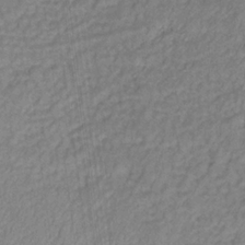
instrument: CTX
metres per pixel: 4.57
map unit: lHb
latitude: -33.2187
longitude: 67.4076
